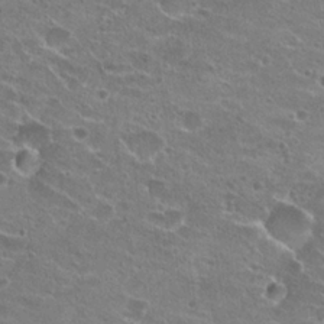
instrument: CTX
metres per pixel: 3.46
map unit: Hto
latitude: 21.9339
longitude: -41.6693
